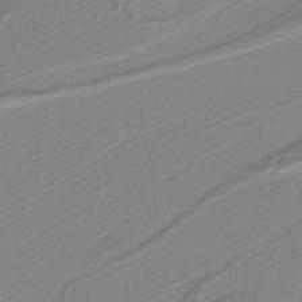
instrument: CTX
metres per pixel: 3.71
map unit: lHb
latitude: -40.9730
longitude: 51.9367
